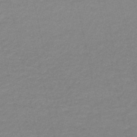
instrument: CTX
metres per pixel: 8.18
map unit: lHb
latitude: -45.0675
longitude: 67.1242
